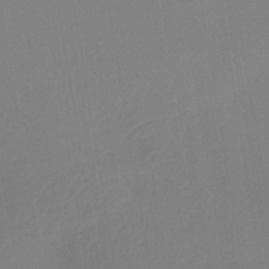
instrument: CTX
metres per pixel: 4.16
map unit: lHb
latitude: -37.5210
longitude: 74.4251
